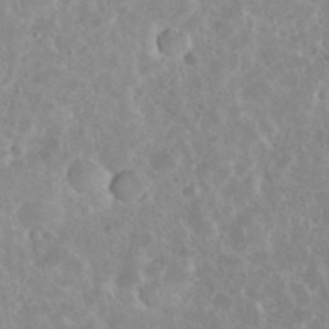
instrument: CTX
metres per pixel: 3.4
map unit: eHh
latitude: 35.8583
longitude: -61.6694
